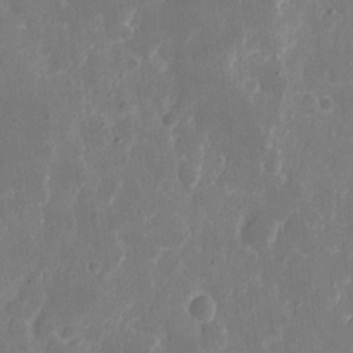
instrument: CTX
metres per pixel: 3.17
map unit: eHh
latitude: 9.1403
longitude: -69.0459
